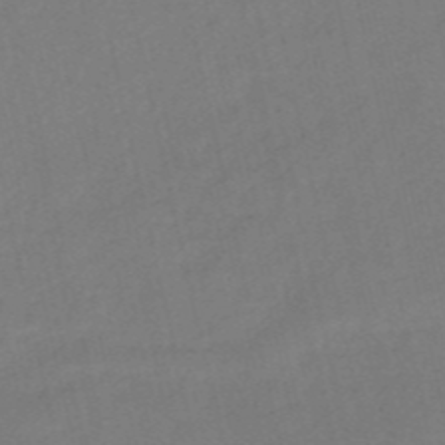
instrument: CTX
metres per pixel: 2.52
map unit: HNb
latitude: -53.4643
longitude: -48.4601
